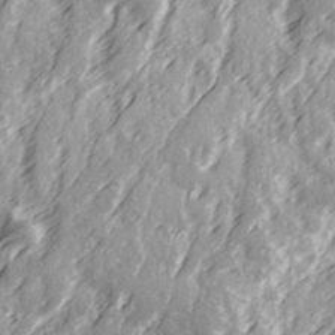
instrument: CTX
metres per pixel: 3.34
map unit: Ave
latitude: 22.3467
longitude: -132.4601
